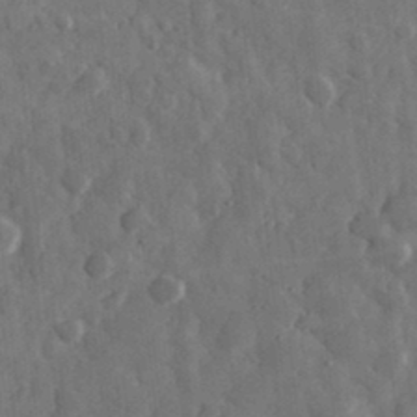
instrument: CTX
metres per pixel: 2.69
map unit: eHh
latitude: 33.1025
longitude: -69.7261
